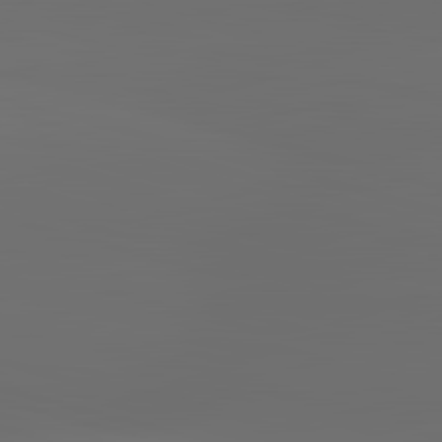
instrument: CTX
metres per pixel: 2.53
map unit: lApd
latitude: 83.4426
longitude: -133.8017
